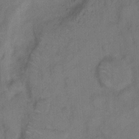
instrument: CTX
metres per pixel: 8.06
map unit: Hto
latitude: 7.8961
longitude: -61.7260
